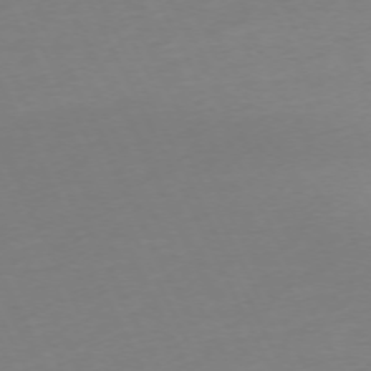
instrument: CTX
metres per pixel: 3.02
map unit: Ap
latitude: -73.5777
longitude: -70.1200
